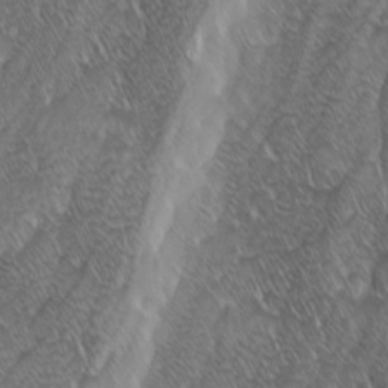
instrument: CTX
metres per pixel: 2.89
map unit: Ave
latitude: 9.4993
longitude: -105.5749
